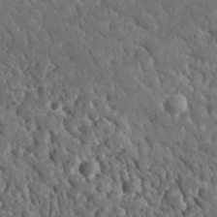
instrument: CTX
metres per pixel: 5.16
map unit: lHvf
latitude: 35.3859
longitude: -87.3859
